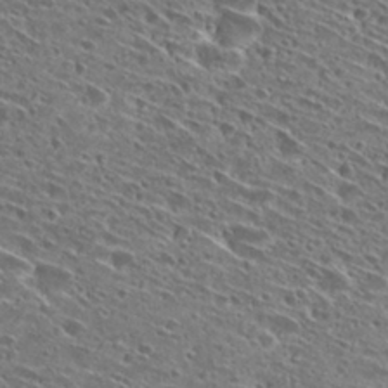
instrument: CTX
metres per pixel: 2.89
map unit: Hto
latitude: 28.1200
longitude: -44.8380
